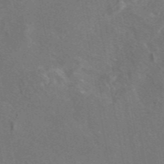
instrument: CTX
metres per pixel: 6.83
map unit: eAb
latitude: 47.4994
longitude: 108.8030
